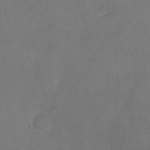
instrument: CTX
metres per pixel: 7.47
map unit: Ht
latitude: -2.9163
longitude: -20.4601
